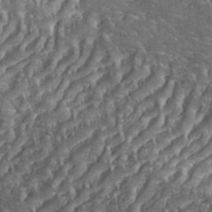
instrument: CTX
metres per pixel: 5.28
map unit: eHh
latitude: 36.4034
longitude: -133.7828
